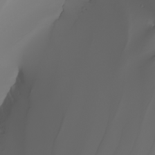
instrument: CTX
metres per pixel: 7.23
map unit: Nhu
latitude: -7.6344
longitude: -94.3090
